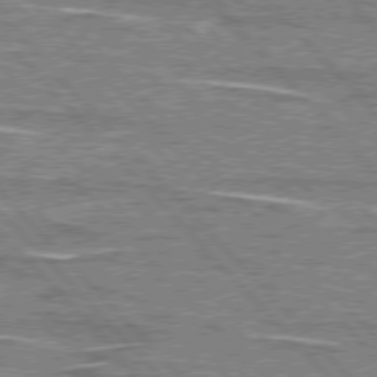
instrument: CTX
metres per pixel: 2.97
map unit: lApd
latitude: 76.4790
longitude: -81.3104
